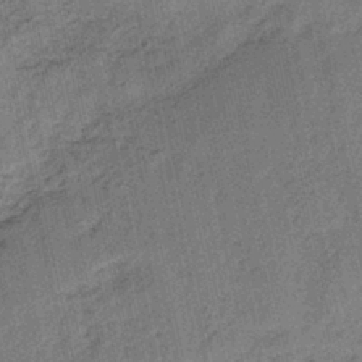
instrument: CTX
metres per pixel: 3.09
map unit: HNb
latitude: -35.8233
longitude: 56.0850
